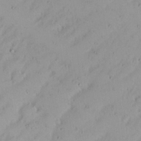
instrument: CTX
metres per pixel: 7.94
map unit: Nhu
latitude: 21.3671
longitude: -70.7813
